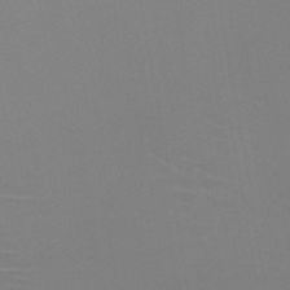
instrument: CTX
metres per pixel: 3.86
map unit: HNb
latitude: -46.4251
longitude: -43.8394
